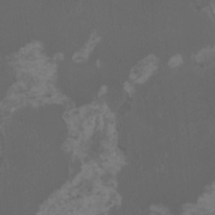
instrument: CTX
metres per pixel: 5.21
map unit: HNhu
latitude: 1.7827
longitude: 1.2754
